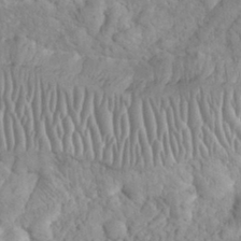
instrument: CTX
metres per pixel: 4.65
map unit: eHh
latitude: 32.6490
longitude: -64.8380
